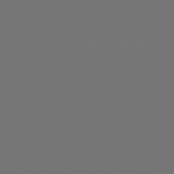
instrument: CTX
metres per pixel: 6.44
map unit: lApd
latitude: 79.0648
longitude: 176.2551
